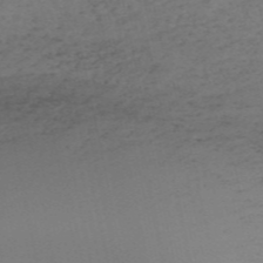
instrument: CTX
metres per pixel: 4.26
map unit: HNb
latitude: -55.8045
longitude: -43.7261
